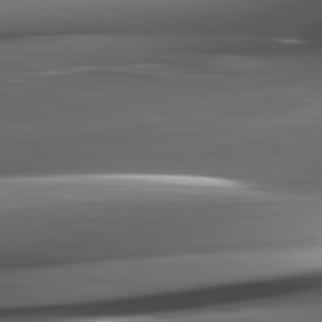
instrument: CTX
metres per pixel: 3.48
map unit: lApd
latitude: 82.4601
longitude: -144.4223
